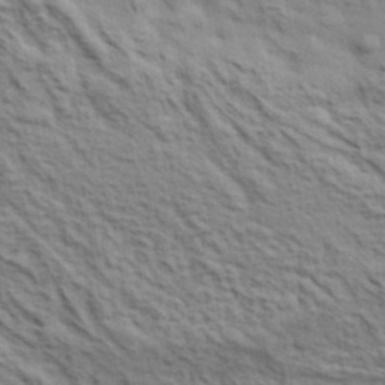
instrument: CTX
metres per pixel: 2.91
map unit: lHvf
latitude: 38.6868
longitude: -89.3860
